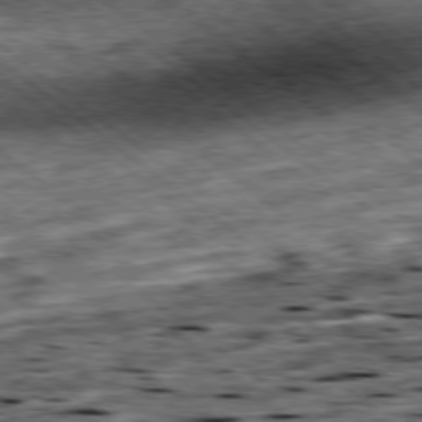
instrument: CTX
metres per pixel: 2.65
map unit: Ap
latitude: -79.2376
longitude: -51.3481
